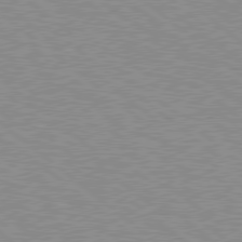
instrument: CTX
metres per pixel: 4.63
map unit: Hpe
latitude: 78.6491
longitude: -144.0255
